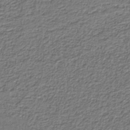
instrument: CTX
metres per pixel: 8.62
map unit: eAb
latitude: -38.8786
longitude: 51.9178
